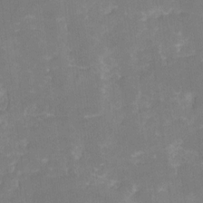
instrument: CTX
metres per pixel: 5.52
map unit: Hto
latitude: 3.2537
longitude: -33.1781
